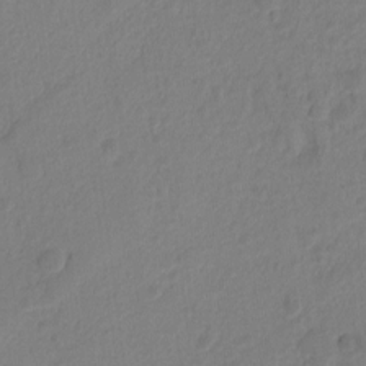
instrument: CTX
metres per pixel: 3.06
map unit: Ht
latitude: -10.9542
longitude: -27.5749
